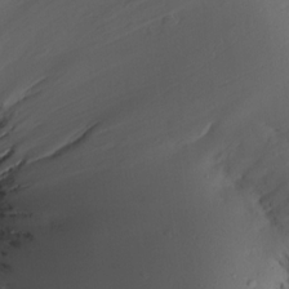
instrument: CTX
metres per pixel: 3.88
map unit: Aa
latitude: 13.4427
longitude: -141.1592
